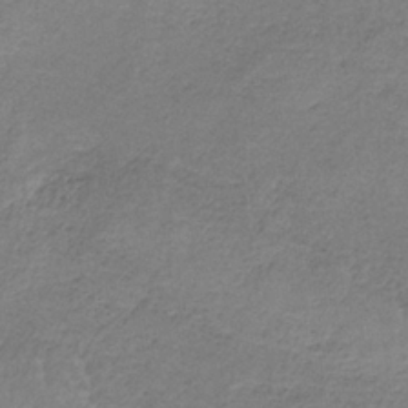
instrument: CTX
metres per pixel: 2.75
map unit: HNb
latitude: -34.7841
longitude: 58.7463
